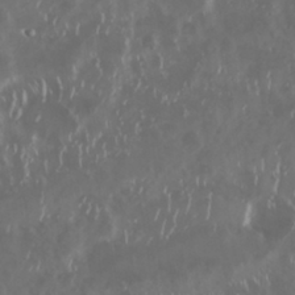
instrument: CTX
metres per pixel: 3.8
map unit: Nhu
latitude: 29.4615
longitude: -58.5546
